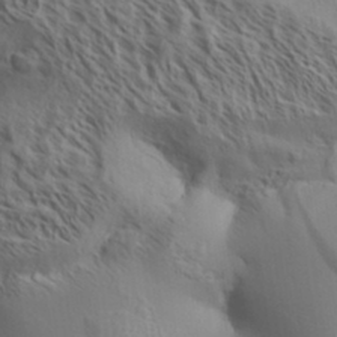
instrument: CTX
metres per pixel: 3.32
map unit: Aa
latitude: 33.3104
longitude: -138.7246
